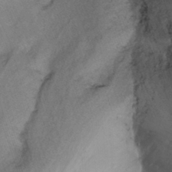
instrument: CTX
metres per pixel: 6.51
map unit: Nhu
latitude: -7.3131
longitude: -65.0458
